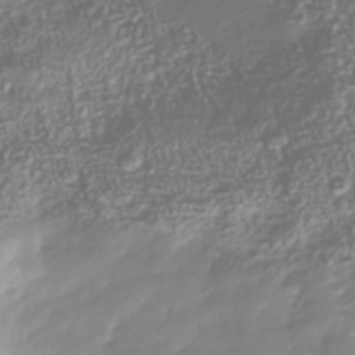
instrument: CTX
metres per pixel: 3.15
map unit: Nhu
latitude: -40.2550
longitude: -83.1403
